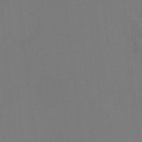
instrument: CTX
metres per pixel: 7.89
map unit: HNhu
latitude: 5.9150
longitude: 4.1605
